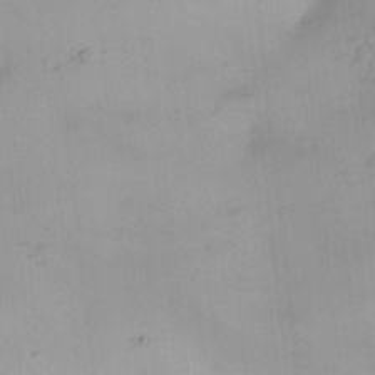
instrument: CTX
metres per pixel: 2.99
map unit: HNhu
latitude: 6.4034
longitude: 13.6911
